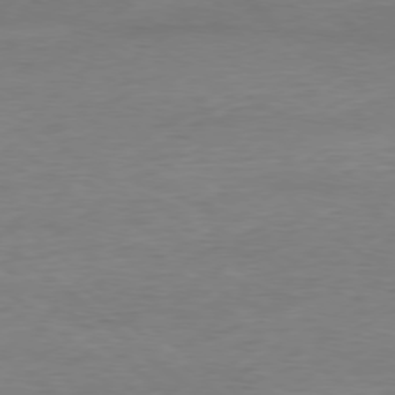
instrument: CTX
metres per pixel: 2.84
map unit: Ap
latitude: -78.4629
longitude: -87.4237
